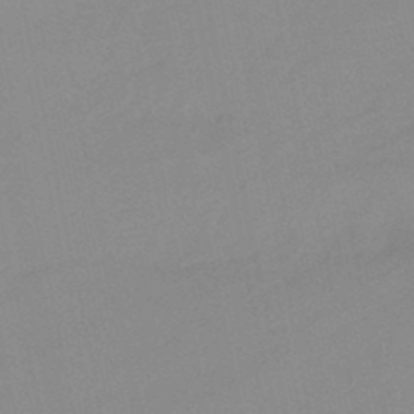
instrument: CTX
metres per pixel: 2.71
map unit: lHb
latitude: -48.6519
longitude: 80.9920
